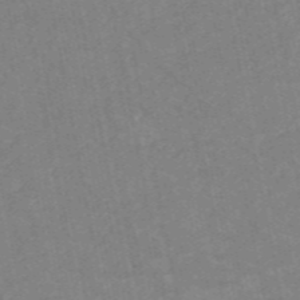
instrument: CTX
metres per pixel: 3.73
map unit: HNb
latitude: -55.7856
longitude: -39.7638
